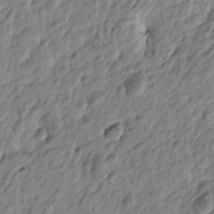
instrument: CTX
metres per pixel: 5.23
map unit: Htu
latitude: -4.0094
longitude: 179.3320
